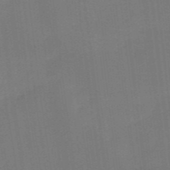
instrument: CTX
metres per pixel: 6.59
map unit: HNb
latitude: -44.4629
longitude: -43.4993
